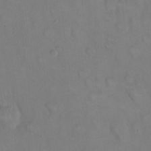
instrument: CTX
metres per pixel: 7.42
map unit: eHh
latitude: 22.3089
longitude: -62.3845
